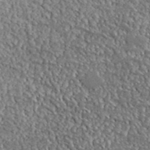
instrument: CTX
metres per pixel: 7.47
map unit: lHvf
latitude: 37.9717
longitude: -88.2901
